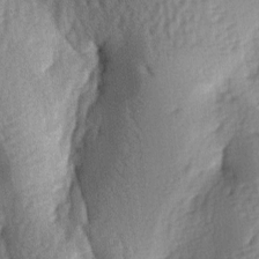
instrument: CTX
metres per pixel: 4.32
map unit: lAa
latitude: -6.3495
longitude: -126.8191
